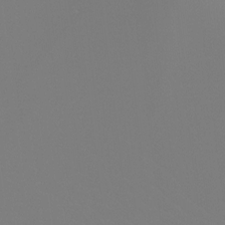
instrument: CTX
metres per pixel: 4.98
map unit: Hto
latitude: -7.8989
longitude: -51.7449
